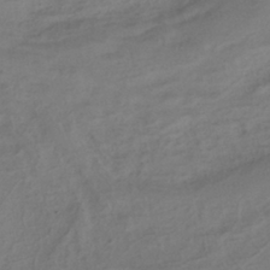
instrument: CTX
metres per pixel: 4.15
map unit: ANa
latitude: -38.8408
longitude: 96.9164
